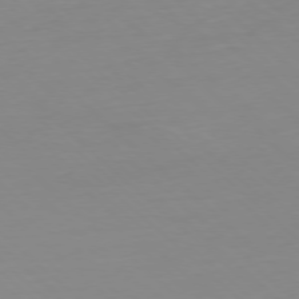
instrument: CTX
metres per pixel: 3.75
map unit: Hpe
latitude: -77.8233
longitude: 12.4062
